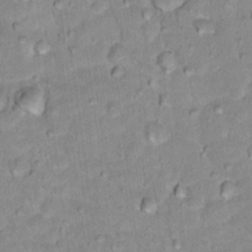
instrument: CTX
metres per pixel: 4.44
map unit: Hto
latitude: 17.7072
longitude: -35.6882
